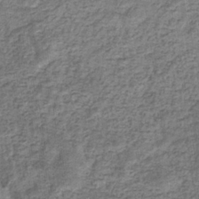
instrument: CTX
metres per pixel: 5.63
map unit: eHb
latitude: -34.3684
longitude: 76.2928
